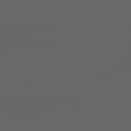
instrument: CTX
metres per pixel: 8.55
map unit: lApd
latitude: 82.9891
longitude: -136.3279
